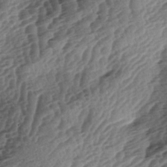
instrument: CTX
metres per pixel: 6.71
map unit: lAa
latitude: -3.9367
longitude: -126.8758
